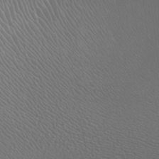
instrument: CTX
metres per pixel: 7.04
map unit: Nhu
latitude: -7.8233
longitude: -92.0444
